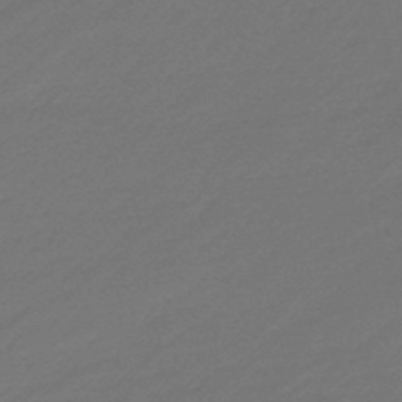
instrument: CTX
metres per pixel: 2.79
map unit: eHb
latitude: -47.6910
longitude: 85.9178
